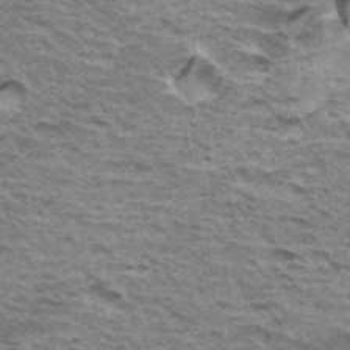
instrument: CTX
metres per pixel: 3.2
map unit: Hto
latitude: 35.1592
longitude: -43.0836
